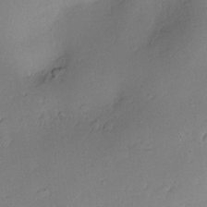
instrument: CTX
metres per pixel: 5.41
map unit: Hve
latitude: -9.4076
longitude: 174.6518
